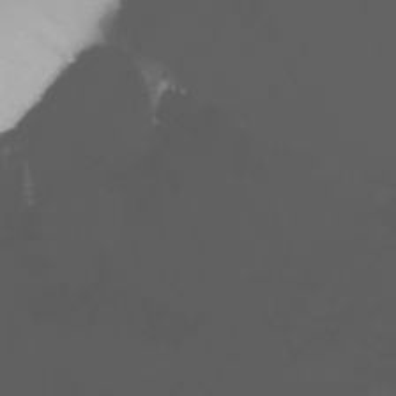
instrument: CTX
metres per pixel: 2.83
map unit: Nhu
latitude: -6.8219
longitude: -83.2725
